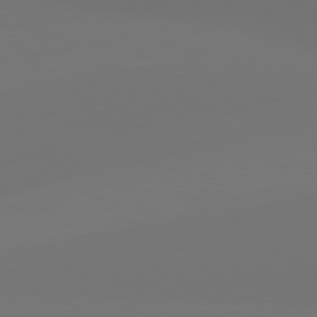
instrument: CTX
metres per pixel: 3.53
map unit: Hpe
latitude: 76.8758
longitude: -132.5357
